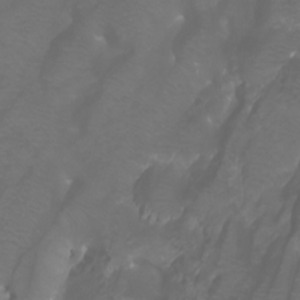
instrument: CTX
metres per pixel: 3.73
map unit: Aa
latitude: -6.2739
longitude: -72.4979
